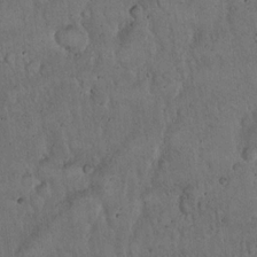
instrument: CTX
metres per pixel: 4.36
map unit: Hto
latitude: 16.9892
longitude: -59.7828
